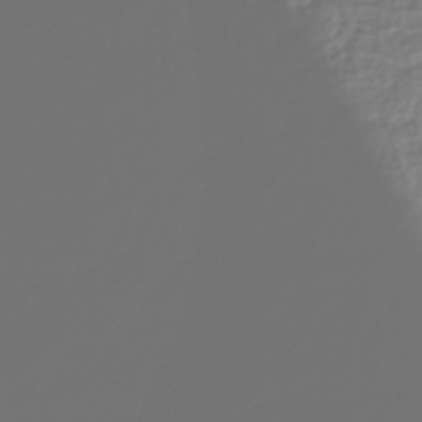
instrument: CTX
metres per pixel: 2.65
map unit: eHh
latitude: -42.3684
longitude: -33.1592
